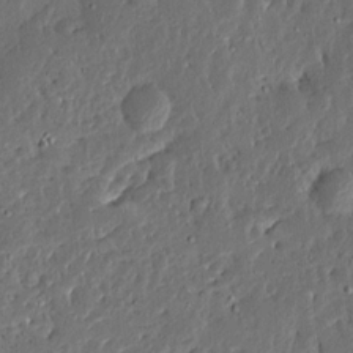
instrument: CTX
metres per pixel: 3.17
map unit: Ave
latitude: 13.9717
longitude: -138.1011
